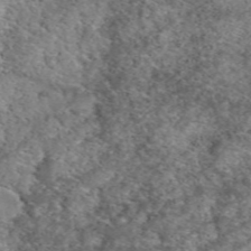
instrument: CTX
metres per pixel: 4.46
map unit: eAb
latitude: 50.0822
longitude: 110.0661
